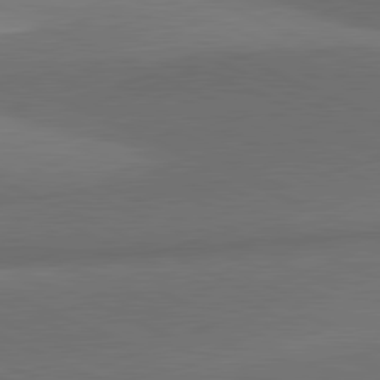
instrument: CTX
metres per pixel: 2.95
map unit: lApd
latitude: 81.3293
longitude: 138.6897
